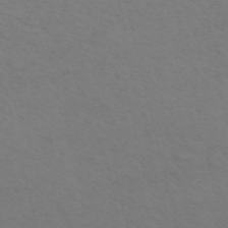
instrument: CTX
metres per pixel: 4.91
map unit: ANa
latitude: 51.0269
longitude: -70.6301
